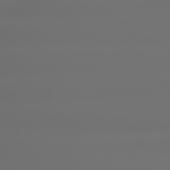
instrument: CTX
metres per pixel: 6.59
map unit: lApd
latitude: 79.4427
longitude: -137.6883
